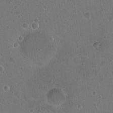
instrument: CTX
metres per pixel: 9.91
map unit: Nhu
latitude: 17.5182
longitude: -32.8380
